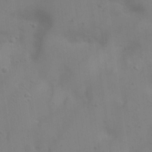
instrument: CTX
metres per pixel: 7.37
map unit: eHh
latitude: 22.8569
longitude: -68.4412
